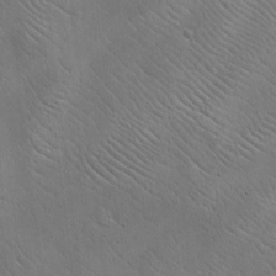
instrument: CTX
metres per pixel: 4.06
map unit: eHh
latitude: -8.1795
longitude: -68.8569
